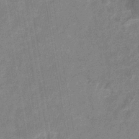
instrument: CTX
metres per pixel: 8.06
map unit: eHb
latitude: -35.0108
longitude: 74.6330
